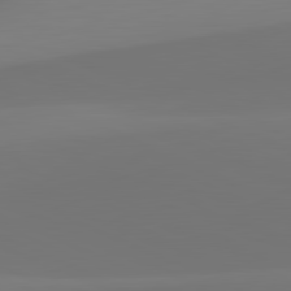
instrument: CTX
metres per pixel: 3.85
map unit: lApd
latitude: 81.7261
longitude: 128.3873
